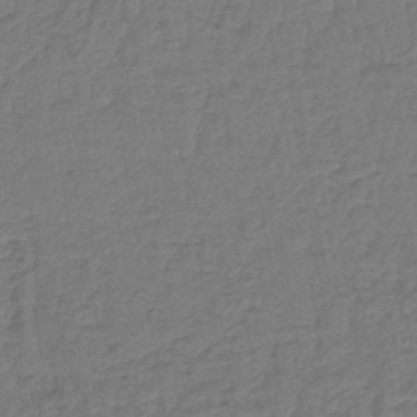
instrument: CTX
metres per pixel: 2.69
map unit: lHb
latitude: -42.9163
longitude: 64.4062
